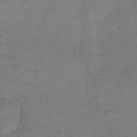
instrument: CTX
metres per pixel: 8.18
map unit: Ht
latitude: -8.5763
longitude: -36.7624
